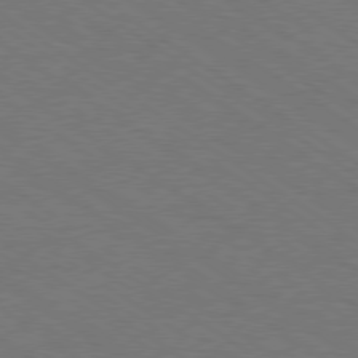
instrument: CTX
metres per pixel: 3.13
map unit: Ap
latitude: -79.9556
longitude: -66.4790
